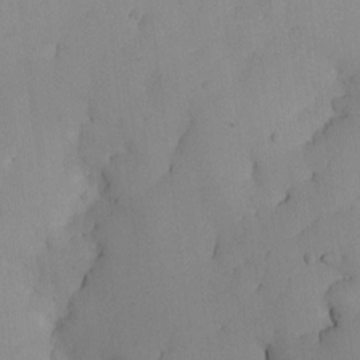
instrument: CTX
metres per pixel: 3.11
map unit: Nhe
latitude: -1.8990
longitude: -58.5168
